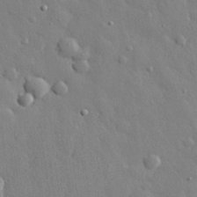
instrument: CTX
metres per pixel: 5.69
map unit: eHh
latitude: 28.4223
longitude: -78.6680
